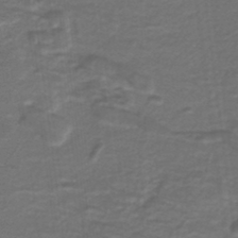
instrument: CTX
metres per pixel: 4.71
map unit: lHb
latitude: -39.3132
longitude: 55.6155
